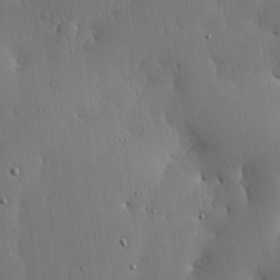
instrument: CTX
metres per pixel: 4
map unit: lHvf
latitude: 17.9717
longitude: -114.3278
